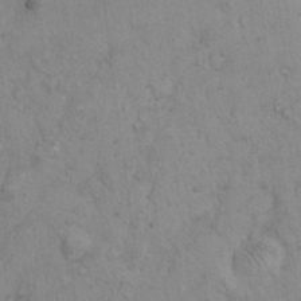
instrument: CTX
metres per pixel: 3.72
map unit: Hto
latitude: 13.0648
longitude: -55.9717
